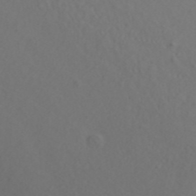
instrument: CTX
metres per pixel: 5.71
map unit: ANa
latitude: 42.4790
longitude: 28.7463
